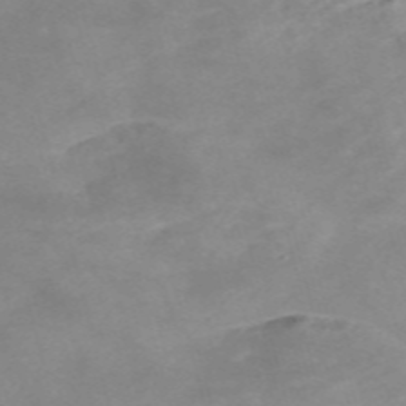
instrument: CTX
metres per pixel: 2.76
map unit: Nve
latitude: -58.0283
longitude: 59.6532
